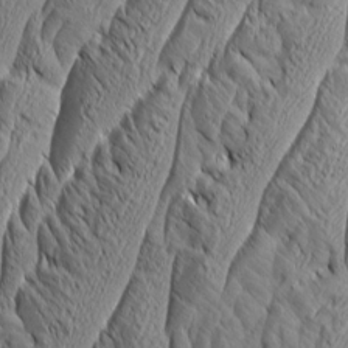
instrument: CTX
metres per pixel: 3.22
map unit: Aa
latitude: 7.9339
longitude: -129.8016
